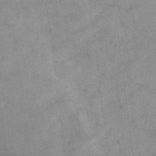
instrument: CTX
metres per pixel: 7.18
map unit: Hto
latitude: 6.0822
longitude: -62.2145
